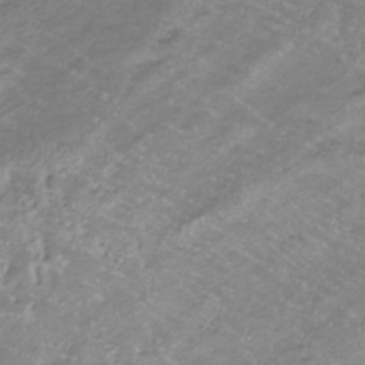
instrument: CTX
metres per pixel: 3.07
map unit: lHb
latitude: -34.1984
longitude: 67.9556
